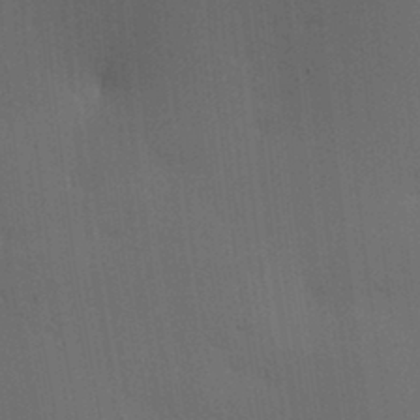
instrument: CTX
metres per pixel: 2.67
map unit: lAa
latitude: 11.9906
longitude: -108.7435
